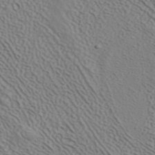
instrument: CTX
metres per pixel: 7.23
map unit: ANa
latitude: 42.4601
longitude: 35.2376
